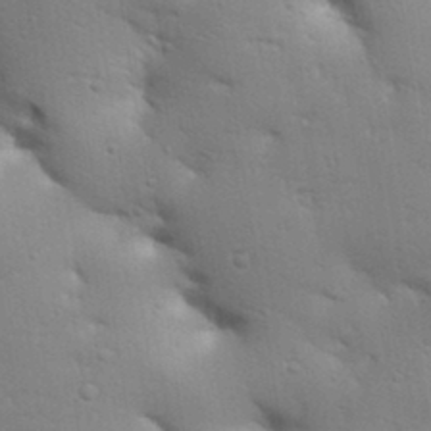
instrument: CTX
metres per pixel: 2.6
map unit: Aa
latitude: 32.8947
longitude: -145.1403
